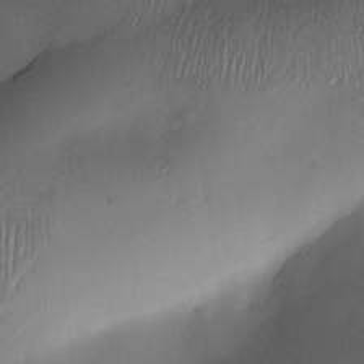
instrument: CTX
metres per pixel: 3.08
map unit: Nve
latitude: -23.5399
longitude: -138.5168
